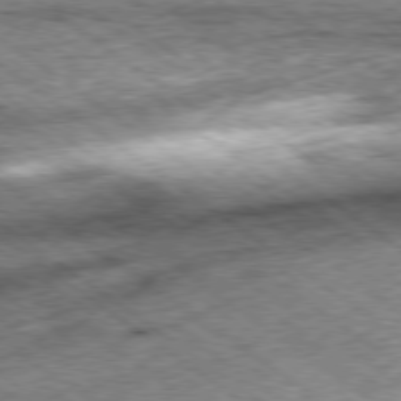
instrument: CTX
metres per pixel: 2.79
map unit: Hpe
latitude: -79.3131
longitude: 7.2754
